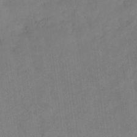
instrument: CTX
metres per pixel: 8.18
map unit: eHh
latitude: -8.4818
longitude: -67.4993
